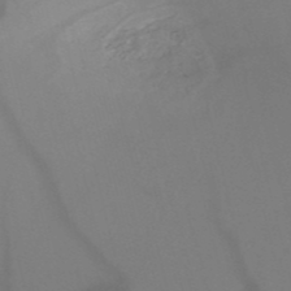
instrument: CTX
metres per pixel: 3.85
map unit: HNb
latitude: -50.7652
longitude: -46.3279
